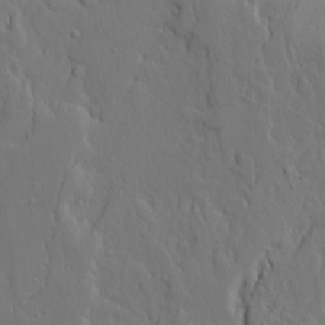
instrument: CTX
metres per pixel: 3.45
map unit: Ave
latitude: 17.8772
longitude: -128.7435
